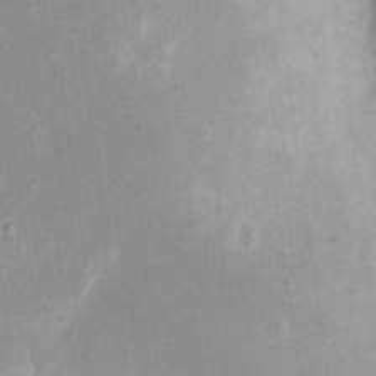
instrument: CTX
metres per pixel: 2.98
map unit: eHh
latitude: 20.6302
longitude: -69.2726
